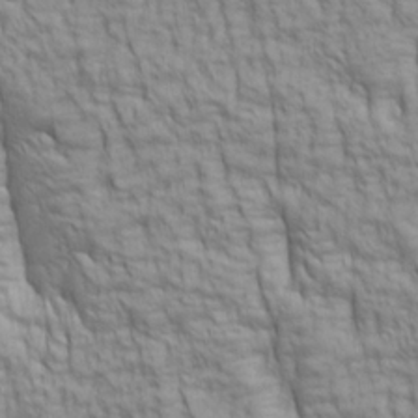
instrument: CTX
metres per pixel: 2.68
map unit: lAa
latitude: 6.3467
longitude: -115.5371
